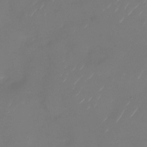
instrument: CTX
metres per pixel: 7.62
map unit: Nhu
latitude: -28.9164
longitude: -72.2901
